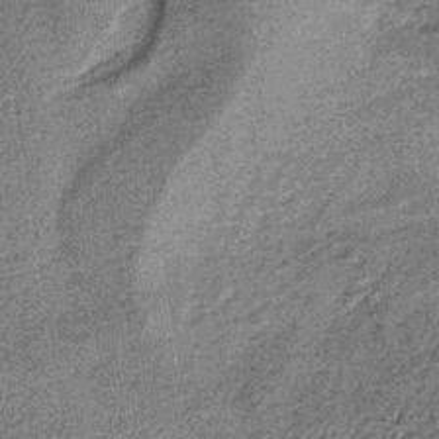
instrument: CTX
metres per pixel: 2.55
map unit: lHb
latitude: -38.5762
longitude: 65.5777
